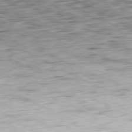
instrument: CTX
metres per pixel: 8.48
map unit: Ap
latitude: -81.0676
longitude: -82.8569
